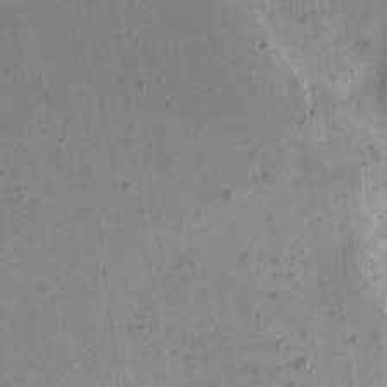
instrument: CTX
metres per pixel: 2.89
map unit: eHh
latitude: 16.1011
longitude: -67.9906
